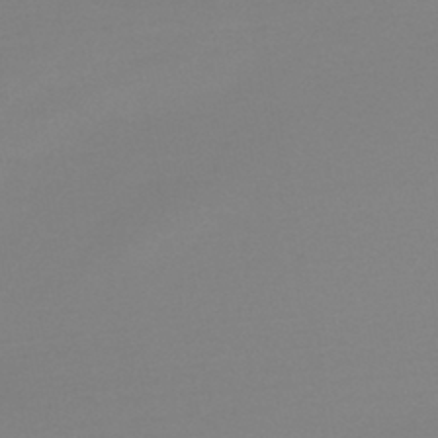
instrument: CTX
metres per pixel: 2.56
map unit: lHb
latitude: -44.3873
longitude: 75.7289
